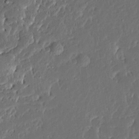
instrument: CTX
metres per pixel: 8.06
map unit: Ave
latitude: 13.9717
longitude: -137.8773
